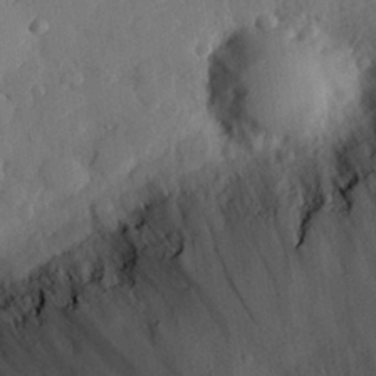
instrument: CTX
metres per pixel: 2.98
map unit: eHh
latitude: 27.4049
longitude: -80.2333
